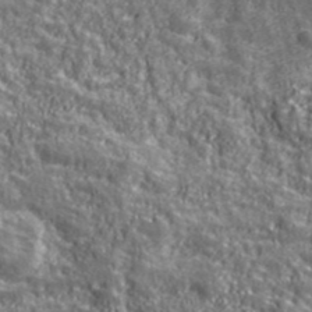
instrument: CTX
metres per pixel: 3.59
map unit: eHh
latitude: 42.9703
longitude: -91.4993
